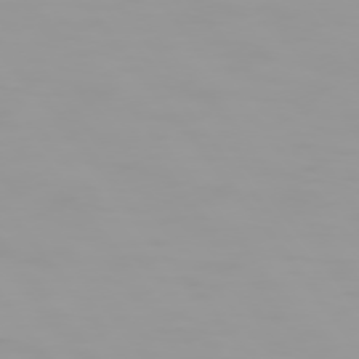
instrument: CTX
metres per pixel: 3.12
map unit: Hpe
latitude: 74.4223
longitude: -129.0080
